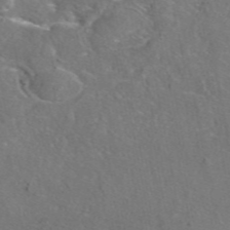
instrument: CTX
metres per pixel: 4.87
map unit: eAb
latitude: 47.1026
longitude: 110.6329
